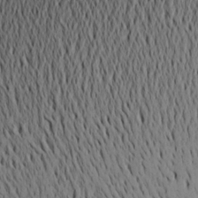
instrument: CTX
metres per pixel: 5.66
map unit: Aa
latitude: 19.9717
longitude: -145.4615
